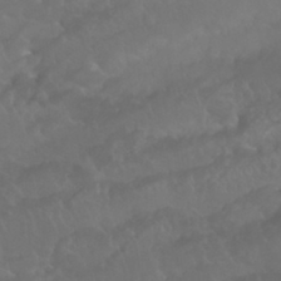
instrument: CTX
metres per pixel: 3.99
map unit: Nhu
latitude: 24.5356
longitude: -62.4223
